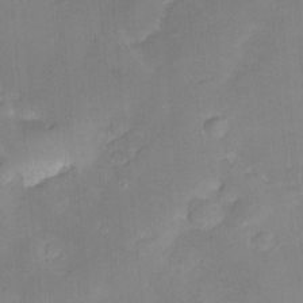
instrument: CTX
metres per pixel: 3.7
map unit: HNhu
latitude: -23.4455
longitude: 49.9556
